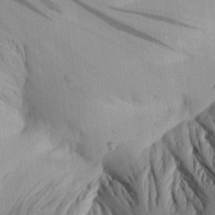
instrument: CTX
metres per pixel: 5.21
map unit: Aa
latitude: 25.8772
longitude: -143.4616
